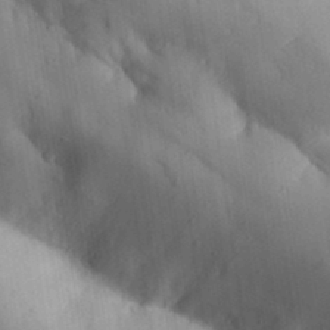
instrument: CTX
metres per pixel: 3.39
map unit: Aa
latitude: 32.5357
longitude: -144.5923
